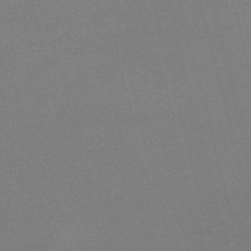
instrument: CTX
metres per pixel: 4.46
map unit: lHb
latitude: -47.8422
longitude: 68.2172
